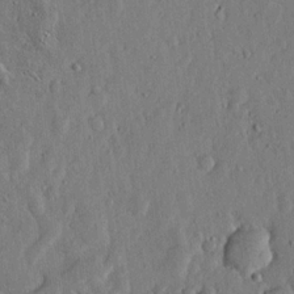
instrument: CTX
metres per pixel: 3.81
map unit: lHvf
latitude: 19.6316
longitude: -115.8394
